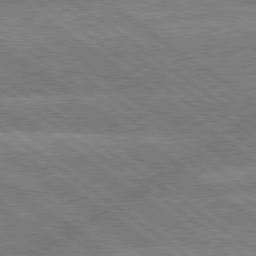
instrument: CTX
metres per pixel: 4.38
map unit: lApd
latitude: 79.5749
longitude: -160.8002
